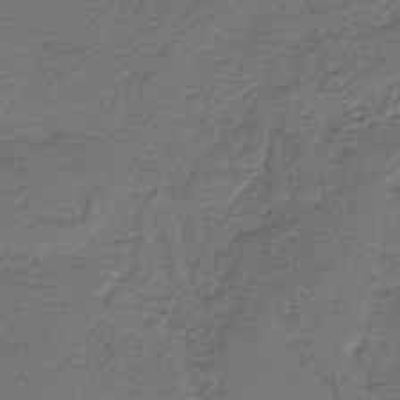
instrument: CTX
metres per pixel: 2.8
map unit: HNb
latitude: -43.4643
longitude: 50.9164
